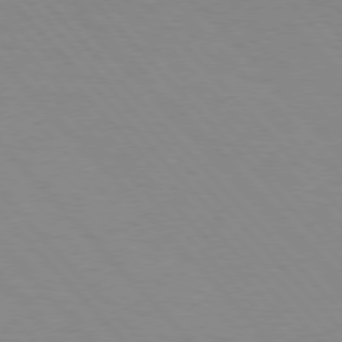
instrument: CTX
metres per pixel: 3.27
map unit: lApd
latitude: 76.0633
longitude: -85.0648
